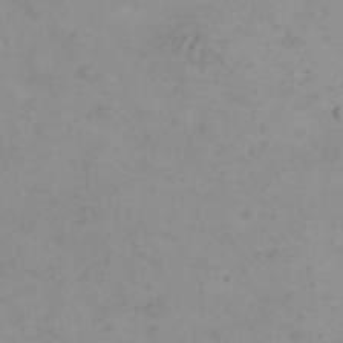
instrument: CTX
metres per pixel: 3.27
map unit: eHh
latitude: 21.5182
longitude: -64.9136
